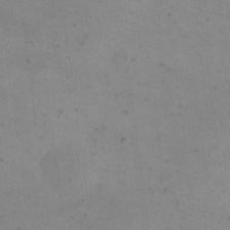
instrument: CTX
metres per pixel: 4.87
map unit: eHh
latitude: 20.4979
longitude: -65.0269
